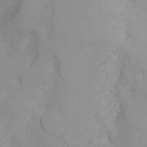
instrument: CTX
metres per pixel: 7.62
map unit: Nhu
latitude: -4.8597
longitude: -85.4238
